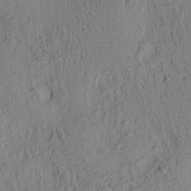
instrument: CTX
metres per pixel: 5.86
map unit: lAa
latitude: 6.3845
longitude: -114.7246
